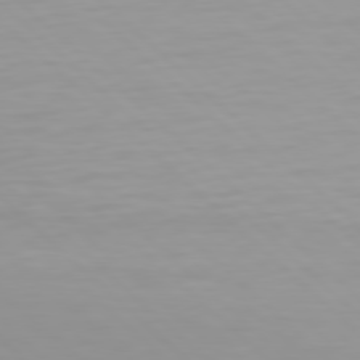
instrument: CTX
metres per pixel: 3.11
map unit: Hpe
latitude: 78.0633
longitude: -168.2145
